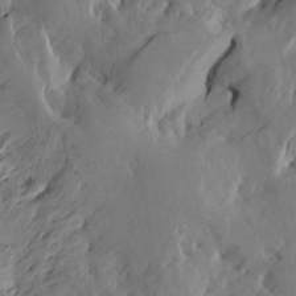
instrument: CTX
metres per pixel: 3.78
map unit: Htu
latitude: -5.2187
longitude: -176.8191
